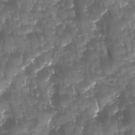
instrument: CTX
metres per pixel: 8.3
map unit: Ave
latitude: -11.0298
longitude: -119.2726
